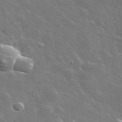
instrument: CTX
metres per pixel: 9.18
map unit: lHvf
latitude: 36.2901
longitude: -91.5560
